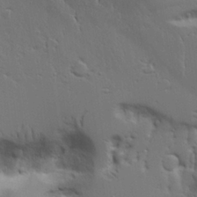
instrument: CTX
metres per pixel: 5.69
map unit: Aa
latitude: 21.3860
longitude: -123.9717
